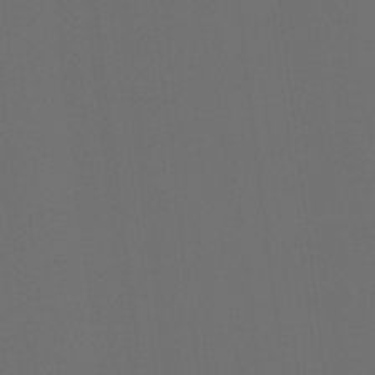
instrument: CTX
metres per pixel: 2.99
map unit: Hto
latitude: -7.9178
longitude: -50.5923
